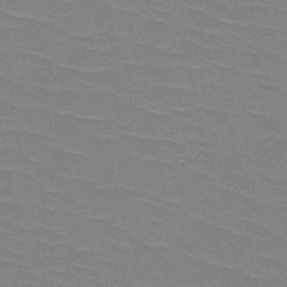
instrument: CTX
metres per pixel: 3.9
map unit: HNb
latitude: -48.3684
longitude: -48.7246
